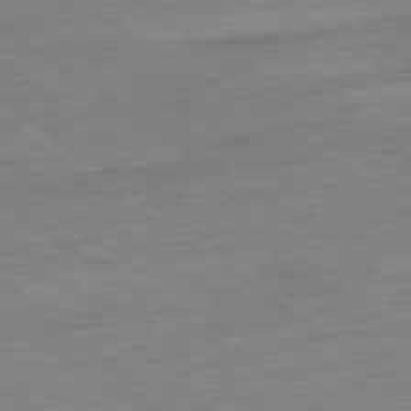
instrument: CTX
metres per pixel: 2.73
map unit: Ap
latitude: -80.4629
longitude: -80.2711
